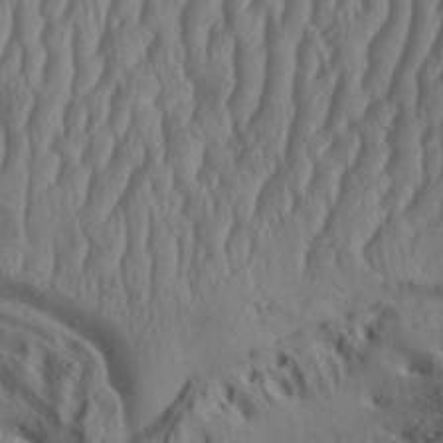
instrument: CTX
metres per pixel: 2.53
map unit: Aa
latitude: 34.0255
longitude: -136.5357
